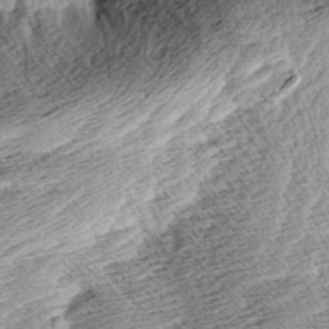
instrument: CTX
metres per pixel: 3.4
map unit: Aa
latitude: 8.0444
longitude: -140.6301
